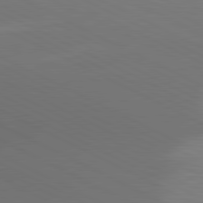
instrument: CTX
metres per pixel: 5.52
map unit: lApd
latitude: 81.0080
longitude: 138.2740
